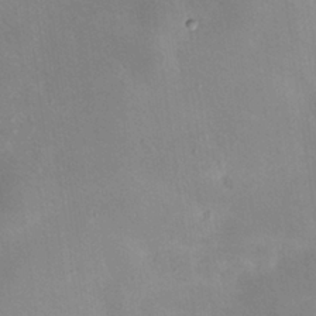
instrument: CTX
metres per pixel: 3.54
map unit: HNhu
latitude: 6.8758
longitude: 13.5399
